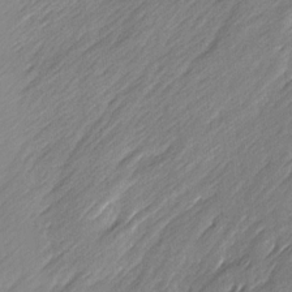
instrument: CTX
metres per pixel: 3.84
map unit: Ave
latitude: 15.6694
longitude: -136.1389
